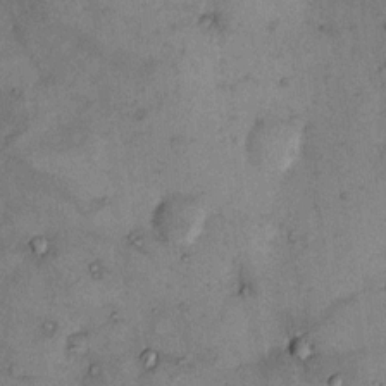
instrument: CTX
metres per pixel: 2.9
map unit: eHh
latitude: 11.0836
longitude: -62.8947
